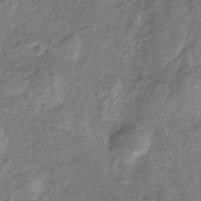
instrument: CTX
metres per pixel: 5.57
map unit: HNb
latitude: -33.1998
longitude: 59.2753
